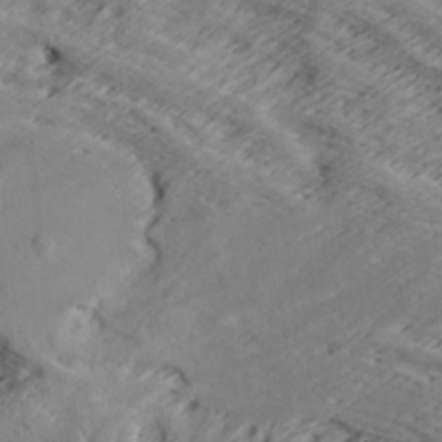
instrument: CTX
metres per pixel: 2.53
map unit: lAa
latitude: -7.6344
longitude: -123.7827
